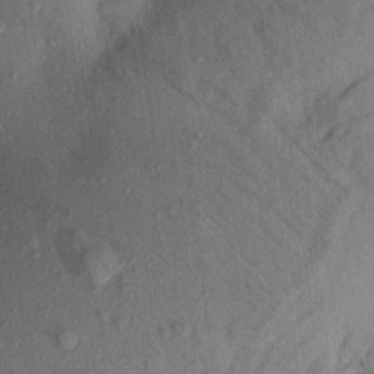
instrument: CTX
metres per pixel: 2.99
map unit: Aa
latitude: 20.5168
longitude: -147.3860
